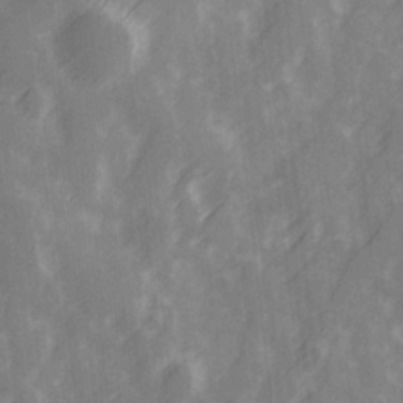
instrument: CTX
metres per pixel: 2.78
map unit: Ave
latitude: 20.1011
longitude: -131.8206
